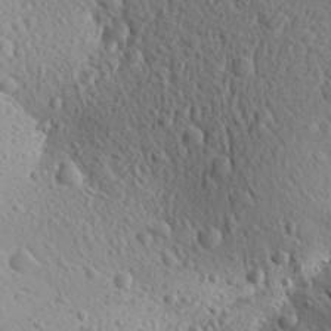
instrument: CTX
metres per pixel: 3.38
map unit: Aa
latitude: 27.9717
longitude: -142.5546
